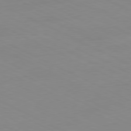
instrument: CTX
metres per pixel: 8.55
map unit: Ap
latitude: -81.0109
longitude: -94.3467
